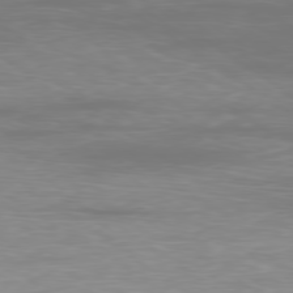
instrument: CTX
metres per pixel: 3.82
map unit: Ap
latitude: -79.1809
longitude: -93.2915
